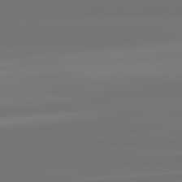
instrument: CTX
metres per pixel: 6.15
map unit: lApd
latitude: 82.3845
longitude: -176.9702
